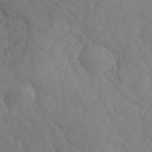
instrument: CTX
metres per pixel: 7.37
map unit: ANa
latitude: 42.4034
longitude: 52.4629
